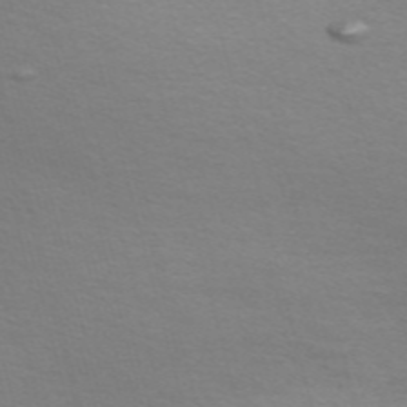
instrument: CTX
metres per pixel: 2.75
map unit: Nve
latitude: -57.2754
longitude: 63.7288
